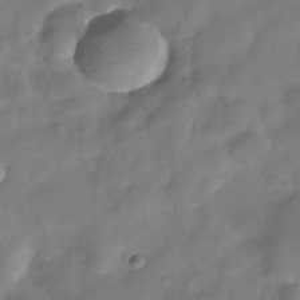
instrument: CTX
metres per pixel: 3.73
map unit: Hve
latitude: -30.4251
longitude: 94.9541
